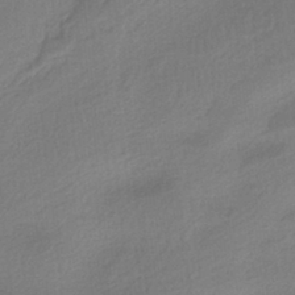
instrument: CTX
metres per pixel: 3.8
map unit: HNb
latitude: -37.3887
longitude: 56.3306
